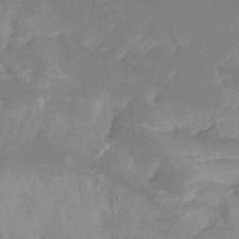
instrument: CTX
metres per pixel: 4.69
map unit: Ht
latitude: -14.3873
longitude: -56.4034
